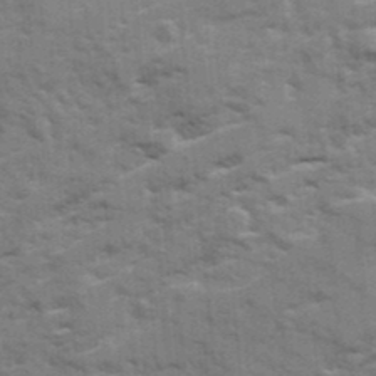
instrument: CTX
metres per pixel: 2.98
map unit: Ave
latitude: 20.2712
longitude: -130.1011
